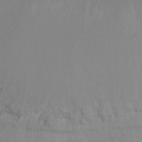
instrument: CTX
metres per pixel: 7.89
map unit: ANa
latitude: -38.4440
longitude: 95.5399
